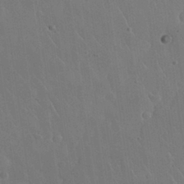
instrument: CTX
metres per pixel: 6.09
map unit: Nhu
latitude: 30.8758
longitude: -56.6112
